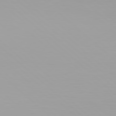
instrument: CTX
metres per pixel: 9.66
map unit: Hpe
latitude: 78.0633
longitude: -134.6868
